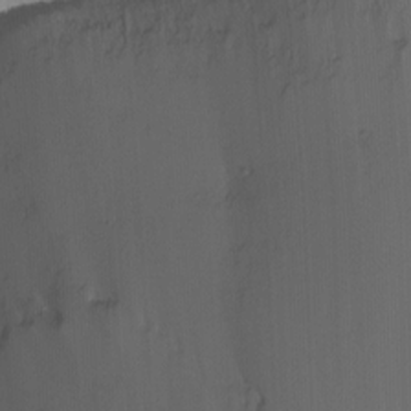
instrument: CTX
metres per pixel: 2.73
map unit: Nhu
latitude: -7.1053
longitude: -45.3104
